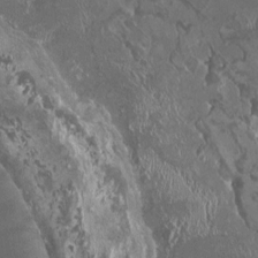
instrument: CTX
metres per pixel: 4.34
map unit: HNhu
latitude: 0.3845
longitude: 5.6910
